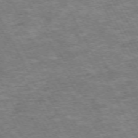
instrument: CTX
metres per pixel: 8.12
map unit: Hpe
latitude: -71.6722
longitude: 9.5588
